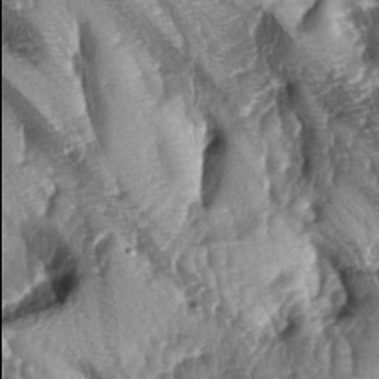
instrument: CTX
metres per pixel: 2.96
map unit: lAa
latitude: -5.9745
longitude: -125.9906
